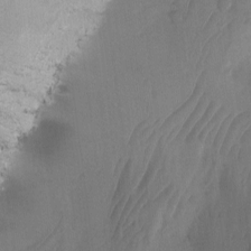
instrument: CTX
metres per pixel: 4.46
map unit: Ave
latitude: -11.2376
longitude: -121.4049
